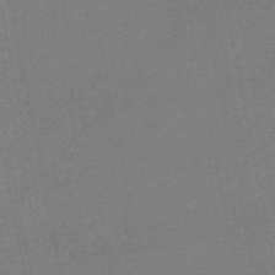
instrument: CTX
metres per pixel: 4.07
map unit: HNb
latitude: -51.8422
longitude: -40.4223
